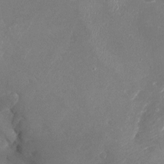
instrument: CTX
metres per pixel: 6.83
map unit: Nhu
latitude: -18.3684
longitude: -57.6504
